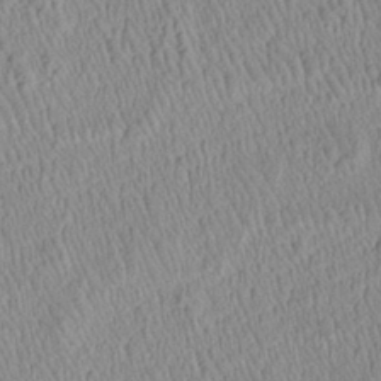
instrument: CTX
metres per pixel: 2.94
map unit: Htu
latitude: -6.3495
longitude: 152.8408
